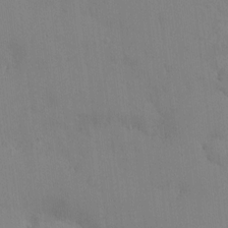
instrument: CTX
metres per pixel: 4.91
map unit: HNhu
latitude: 6.4790
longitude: 1.1809
